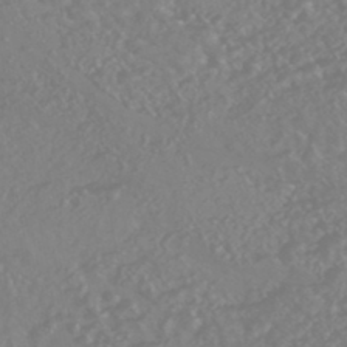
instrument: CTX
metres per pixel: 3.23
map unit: HNhu
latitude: -45.6155
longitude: 97.4077
